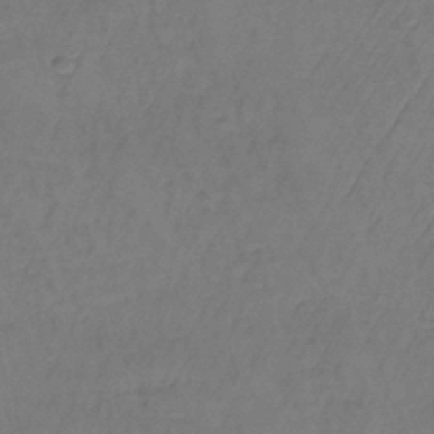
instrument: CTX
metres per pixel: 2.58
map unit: lHb
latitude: -38.3684
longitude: 61.4454
